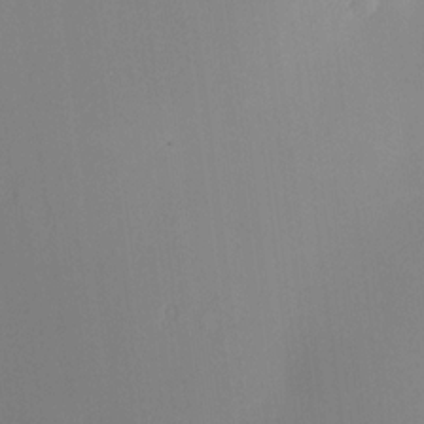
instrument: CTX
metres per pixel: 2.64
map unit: HNhu
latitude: 13.5749
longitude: 14.0472
